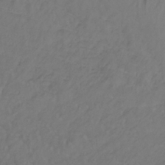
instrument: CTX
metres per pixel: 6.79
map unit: lHb
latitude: -33.6533
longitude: 67.6722
